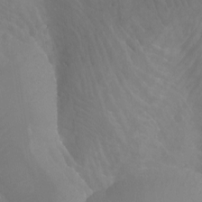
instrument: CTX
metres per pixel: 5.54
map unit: Aa
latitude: -12.9920
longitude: -66.6490
